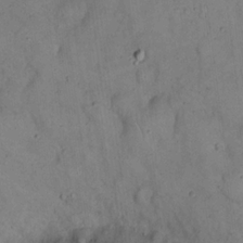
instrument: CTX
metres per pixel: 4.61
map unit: eHh
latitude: 20.2145
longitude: -60.1955
